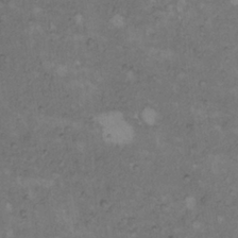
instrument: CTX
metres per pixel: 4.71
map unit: Hto
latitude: 8.4979
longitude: -60.1578
